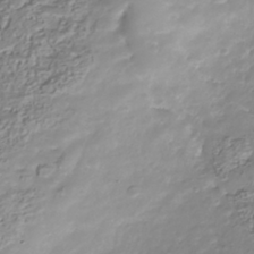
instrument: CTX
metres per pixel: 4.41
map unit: Nhu
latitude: -41.2565
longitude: -85.5938
